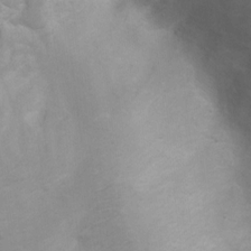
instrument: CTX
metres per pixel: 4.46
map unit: Hto
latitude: 6.8569
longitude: -35.7827
